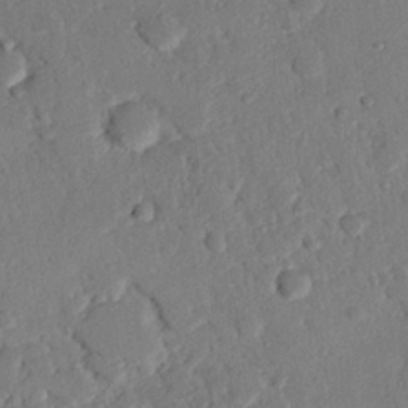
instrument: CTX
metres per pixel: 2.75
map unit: eHh
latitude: 26.0444
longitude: -80.7246
